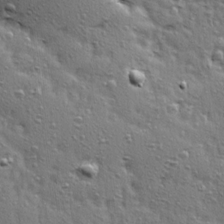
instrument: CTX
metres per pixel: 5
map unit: Ave
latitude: 16.0444
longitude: -104.8569
